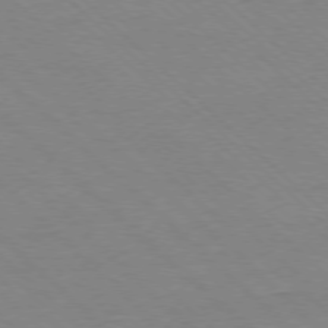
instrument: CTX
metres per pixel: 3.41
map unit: Ap
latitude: -77.8611
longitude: -85.1403
